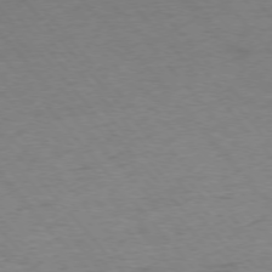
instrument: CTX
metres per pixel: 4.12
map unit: Hpe
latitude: -76.3684
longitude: -11.8772
